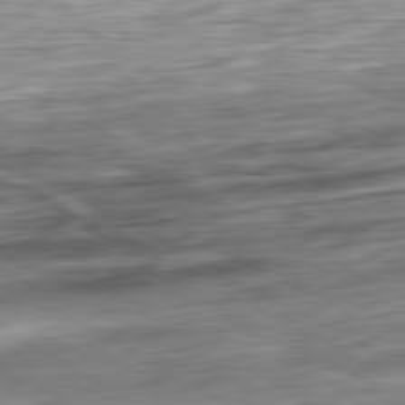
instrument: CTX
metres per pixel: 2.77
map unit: Ap
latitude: -81.1809
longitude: -67.4615
